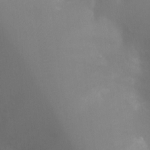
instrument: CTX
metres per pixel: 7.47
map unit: Ht
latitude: -5.0297
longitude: -25.2537
